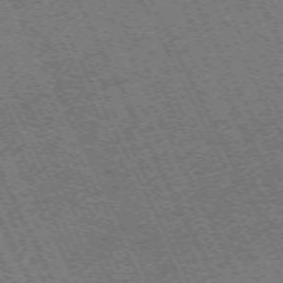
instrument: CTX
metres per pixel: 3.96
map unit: Hpe
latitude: -71.5777
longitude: 10.2173
